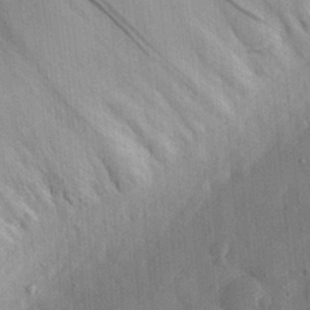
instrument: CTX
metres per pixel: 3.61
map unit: eHh
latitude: 30.5357
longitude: -74.2145
